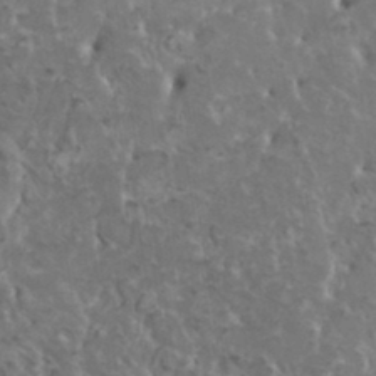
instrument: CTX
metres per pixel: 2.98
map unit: HNhu
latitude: 6.2334
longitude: -0.8758
